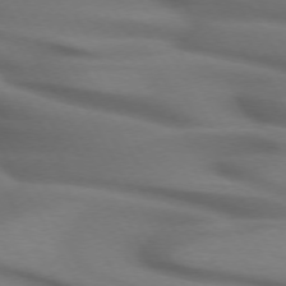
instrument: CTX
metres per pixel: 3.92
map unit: lApd
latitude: 71.7638
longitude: -51.9717
